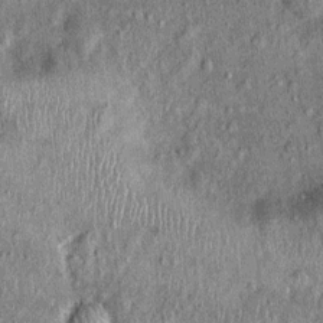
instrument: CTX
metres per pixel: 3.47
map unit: Nhu
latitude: 0.3467
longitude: -16.3467
